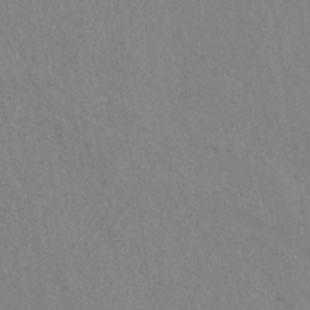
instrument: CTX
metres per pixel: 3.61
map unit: ANa
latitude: -38.8786
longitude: 95.5021
